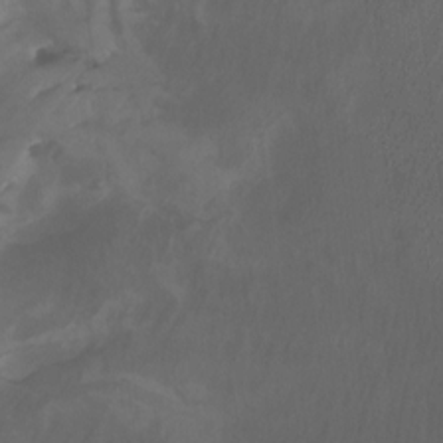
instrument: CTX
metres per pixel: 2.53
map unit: Htu
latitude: -6.6518
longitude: -68.5923
